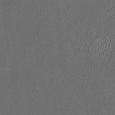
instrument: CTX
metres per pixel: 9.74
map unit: HNhu
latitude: 0.7246
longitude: -0.6112
